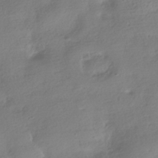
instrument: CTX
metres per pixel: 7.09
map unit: HNhu
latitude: -40.8597
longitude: 98.0472
